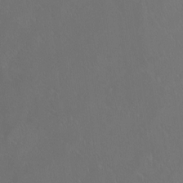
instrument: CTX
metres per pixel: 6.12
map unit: Ht
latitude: -7.8233
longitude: -38.6112
